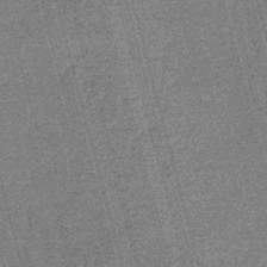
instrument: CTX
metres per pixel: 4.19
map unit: lHb
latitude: -46.3306
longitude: 78.3495
